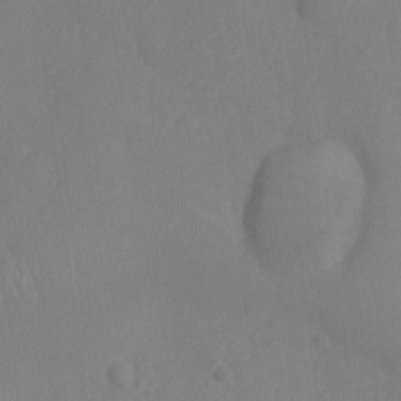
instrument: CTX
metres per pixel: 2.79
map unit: Ht
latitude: -10.5574
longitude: -23.0647
